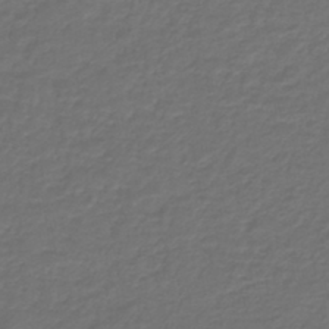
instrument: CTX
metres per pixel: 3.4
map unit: lHb
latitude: -43.3320
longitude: 61.4832
